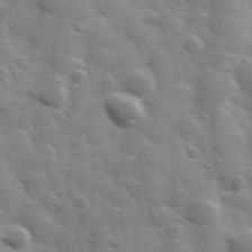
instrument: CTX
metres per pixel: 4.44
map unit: Hve
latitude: 31.1970
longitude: 150.3873
